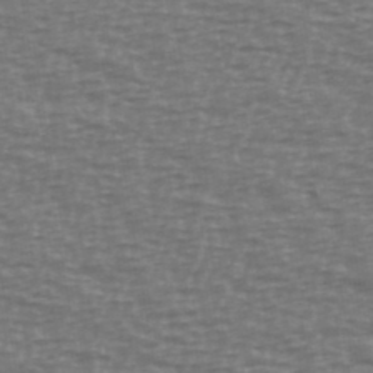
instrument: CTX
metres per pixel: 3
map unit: Ave
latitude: 38.7813
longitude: -113.4048
